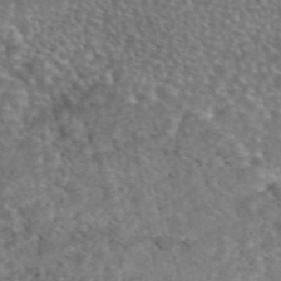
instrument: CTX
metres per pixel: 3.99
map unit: eAb
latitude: 45.2537
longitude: 115.0297
